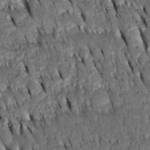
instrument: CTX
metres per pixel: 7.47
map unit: Htu
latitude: -2.9352
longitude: 150.9163
